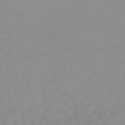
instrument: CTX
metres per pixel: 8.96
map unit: lHb
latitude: -44.2928
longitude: 67.3510
